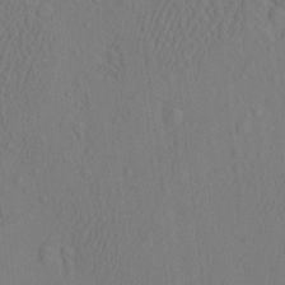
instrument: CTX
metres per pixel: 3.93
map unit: eHh
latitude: -3.0297
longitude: 18.6707
